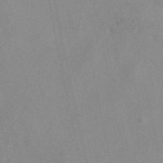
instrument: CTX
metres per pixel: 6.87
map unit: eAb
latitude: 49.0269
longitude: 104.4062
